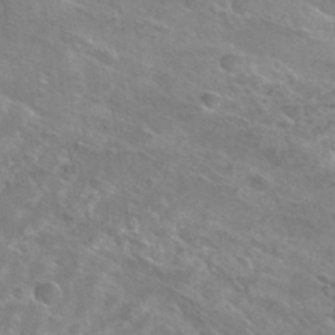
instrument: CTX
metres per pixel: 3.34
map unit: Hto
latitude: 28.3089
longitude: -40.1766
